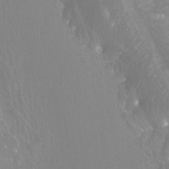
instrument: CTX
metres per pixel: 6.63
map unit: Htu
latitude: -12.0850
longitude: -72.1389
